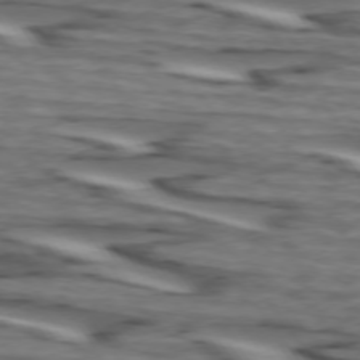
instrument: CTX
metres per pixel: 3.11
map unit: lApd
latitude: 74.3656
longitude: -71.8394
